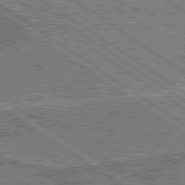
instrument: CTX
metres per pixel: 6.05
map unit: lApd
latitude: 79.8773
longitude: 170.6519
